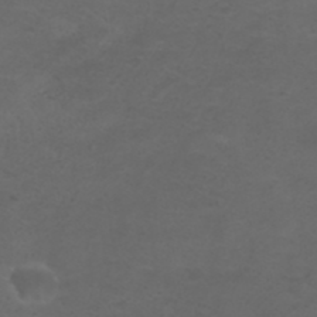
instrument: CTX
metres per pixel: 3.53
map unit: ANa
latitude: 36.4601
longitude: 13.9367
